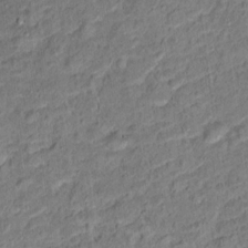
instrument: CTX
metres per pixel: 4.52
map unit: Hto
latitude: 14.8191
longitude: -39.0836
